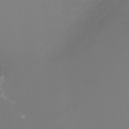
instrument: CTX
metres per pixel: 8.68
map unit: Ht
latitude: -1.0865
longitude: -46.0633
